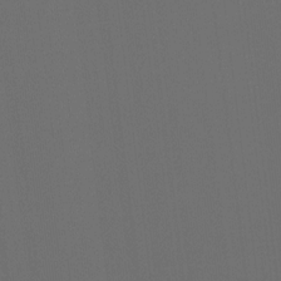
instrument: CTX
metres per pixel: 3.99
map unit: Hto
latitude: -7.9367
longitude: -50.5923
